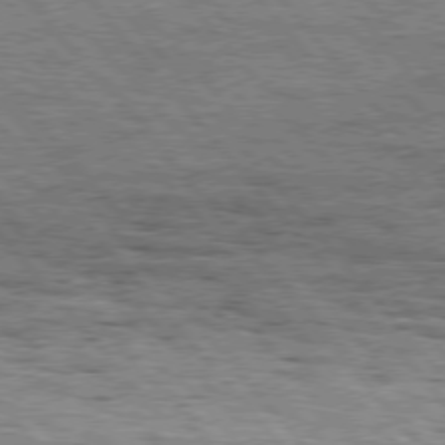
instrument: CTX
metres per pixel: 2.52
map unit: Hpe
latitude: 75.8583
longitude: -153.7072
